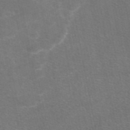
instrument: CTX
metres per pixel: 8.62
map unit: eAb
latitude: 47.5371
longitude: 115.8422
